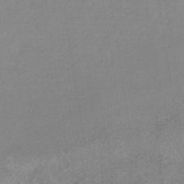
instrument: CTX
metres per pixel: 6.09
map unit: HNb
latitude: -34.3684
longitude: 57.1242
